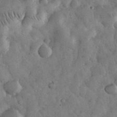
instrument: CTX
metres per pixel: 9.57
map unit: eHh
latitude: 33.1025
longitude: -69.4616
